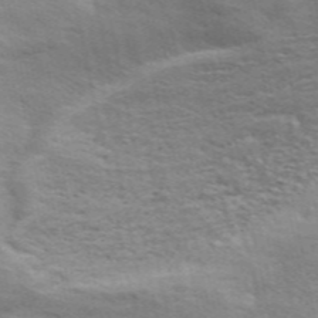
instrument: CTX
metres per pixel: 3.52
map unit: ANa
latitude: 49.4426
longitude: -75.3671
